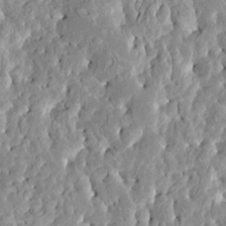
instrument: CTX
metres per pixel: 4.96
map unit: HNhu
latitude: 7.3293
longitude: -2.5545
